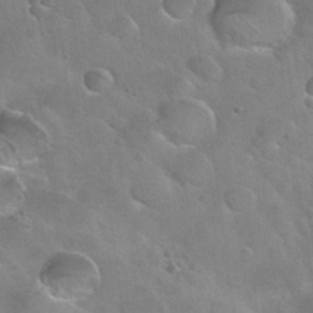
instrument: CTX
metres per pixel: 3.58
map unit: Nhu
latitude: 31.5183
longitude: -54.1956
